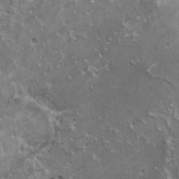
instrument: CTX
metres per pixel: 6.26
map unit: HNhu
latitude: 3.2348
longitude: 5.2942
